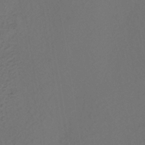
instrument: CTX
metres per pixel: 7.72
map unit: ANa
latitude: -39.4266
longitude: 95.4643
